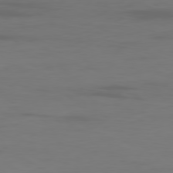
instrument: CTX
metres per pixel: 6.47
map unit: Ap
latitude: -80.2362
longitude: -92.8947
